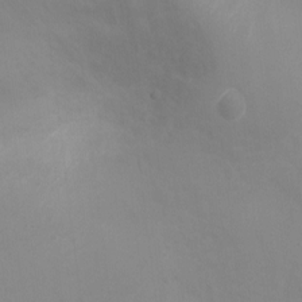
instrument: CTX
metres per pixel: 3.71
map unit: Ht
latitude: -5.6533
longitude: -25.0836
